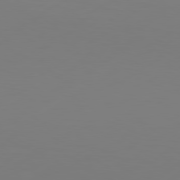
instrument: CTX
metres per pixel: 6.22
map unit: Hpe
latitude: 78.1767
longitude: -129.2537
